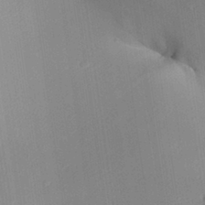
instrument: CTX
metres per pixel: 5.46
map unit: Aa
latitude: 29.9528
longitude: -132.9325
